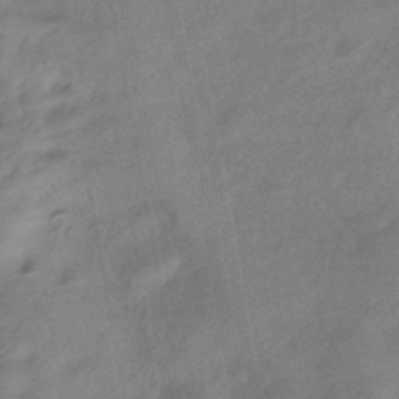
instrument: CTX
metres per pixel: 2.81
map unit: ANa
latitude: -38.4062
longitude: 96.5196
